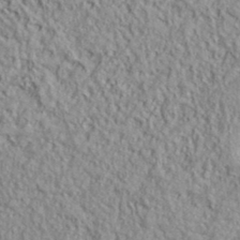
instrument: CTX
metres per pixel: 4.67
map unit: lHvf
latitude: 38.8002
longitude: -91.1781
